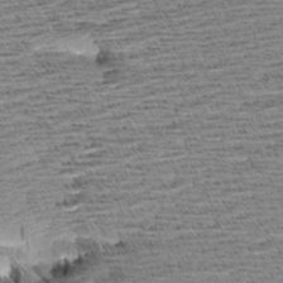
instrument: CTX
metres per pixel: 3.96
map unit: Aa
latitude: 7.5182
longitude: -137.4049
